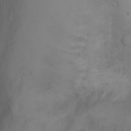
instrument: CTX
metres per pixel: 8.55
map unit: Ht
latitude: -1.1243
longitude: -33.5938
